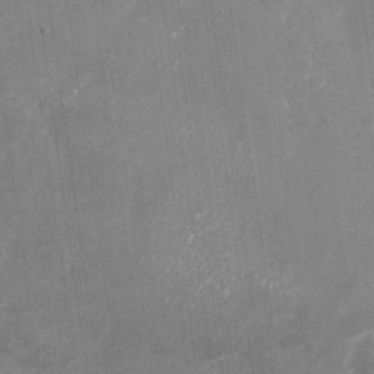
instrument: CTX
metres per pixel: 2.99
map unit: Nhu
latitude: -28.8975
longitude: -76.5923
